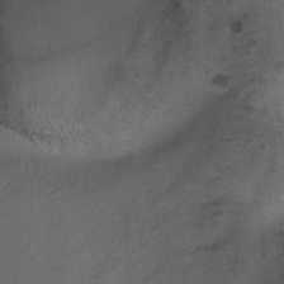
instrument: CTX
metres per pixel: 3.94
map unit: Ht
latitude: 11.6127
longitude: -31.9339
